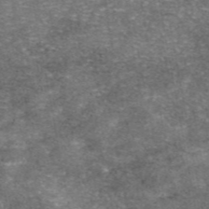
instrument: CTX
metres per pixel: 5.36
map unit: eAb
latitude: 46.6302
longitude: 103.9178
